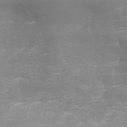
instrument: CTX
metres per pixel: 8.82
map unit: Ave
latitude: 10.8002
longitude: -106.3845
